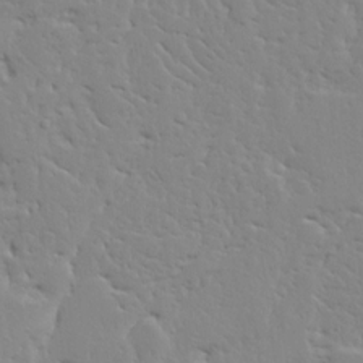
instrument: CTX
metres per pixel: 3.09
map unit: Ave
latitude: 13.0837
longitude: -135.5371
